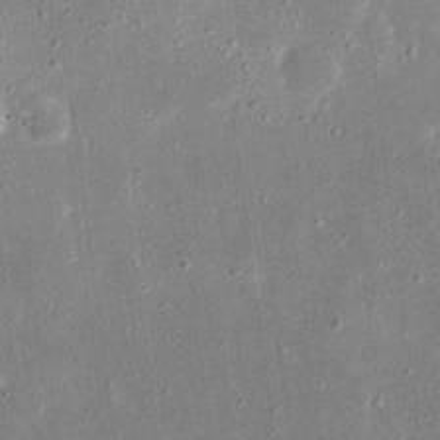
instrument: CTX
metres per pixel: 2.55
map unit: eHh
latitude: 17.0647
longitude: -70.8191
